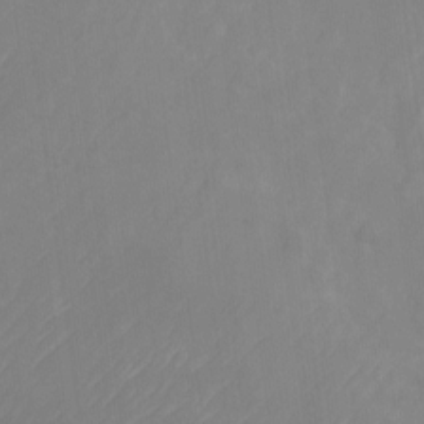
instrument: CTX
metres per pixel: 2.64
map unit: Nhu
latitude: -22.9920
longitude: -71.2537
